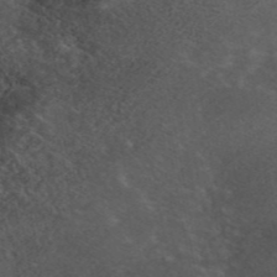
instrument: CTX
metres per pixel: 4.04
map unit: ANa
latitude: 44.7813
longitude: 38.8408
